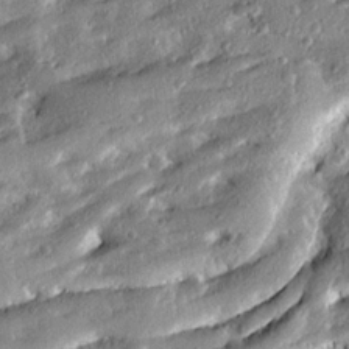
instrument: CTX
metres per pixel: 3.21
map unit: Ave
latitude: 19.4426
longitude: -129.5938
